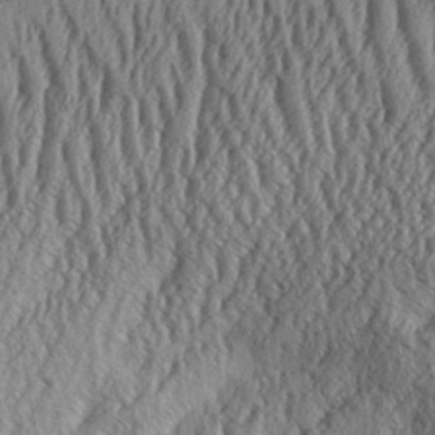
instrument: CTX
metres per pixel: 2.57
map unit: Aa
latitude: 30.6491
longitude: -136.6491
